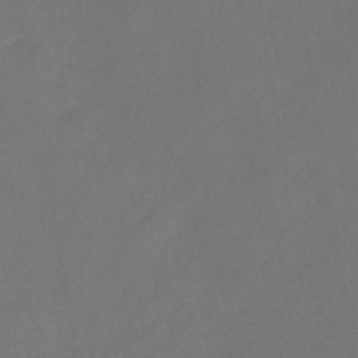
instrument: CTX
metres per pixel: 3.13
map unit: HNb
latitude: -44.3684
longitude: -39.4048
